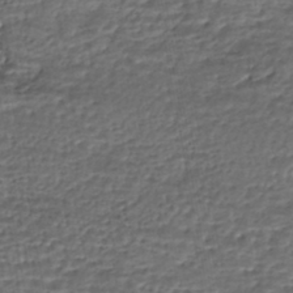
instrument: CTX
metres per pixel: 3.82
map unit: HNhu
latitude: -46.2361
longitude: 105.5399
